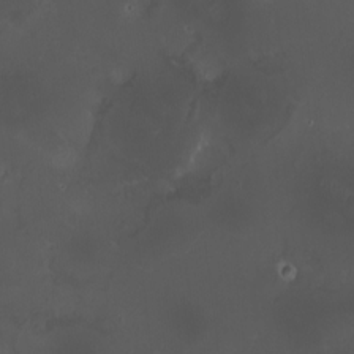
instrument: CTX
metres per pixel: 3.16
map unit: HNhu
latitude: 8.1956
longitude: 10.6896
